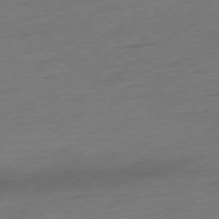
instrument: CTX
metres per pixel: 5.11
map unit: Hpe
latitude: -77.0675
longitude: -13.5938
